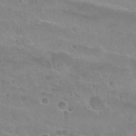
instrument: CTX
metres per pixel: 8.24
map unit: Nhu
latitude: 27.5182
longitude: -53.3860
